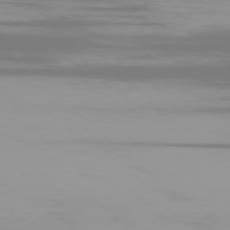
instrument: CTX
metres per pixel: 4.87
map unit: Ap
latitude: -77.2376
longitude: -72.8002
